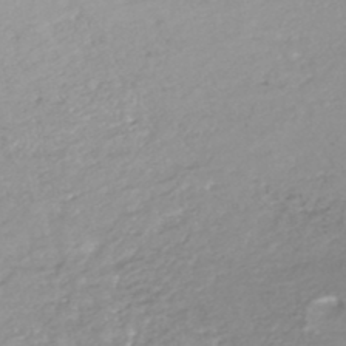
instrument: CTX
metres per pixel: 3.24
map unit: HNhu
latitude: -47.3509
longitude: 96.6519
